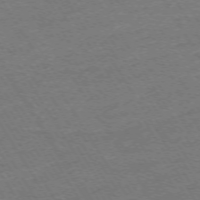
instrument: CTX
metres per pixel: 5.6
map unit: Ap
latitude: -73.7477
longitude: -85.0459
